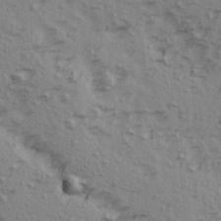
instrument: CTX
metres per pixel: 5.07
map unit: Ave
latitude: 14.9325
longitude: -105.3860
